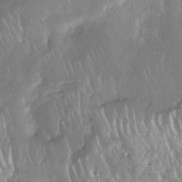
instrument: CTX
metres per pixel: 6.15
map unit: Nhe
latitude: -27.1053
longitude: -110.7246
